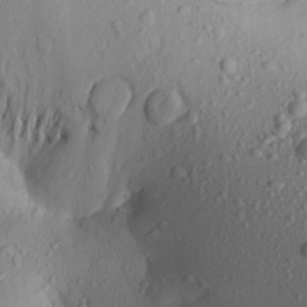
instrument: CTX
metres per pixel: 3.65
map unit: Aa
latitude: 21.0270
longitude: -146.2712
